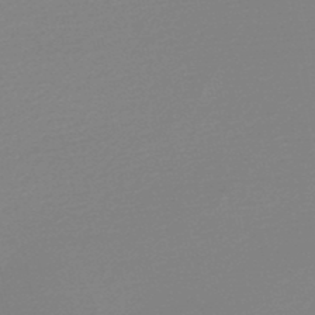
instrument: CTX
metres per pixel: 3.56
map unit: lHb
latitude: -48.5007
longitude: 65.4833
